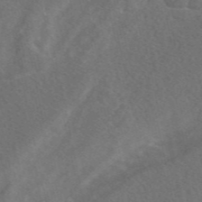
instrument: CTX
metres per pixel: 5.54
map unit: eAb
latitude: 48.2145
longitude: 118.1795
